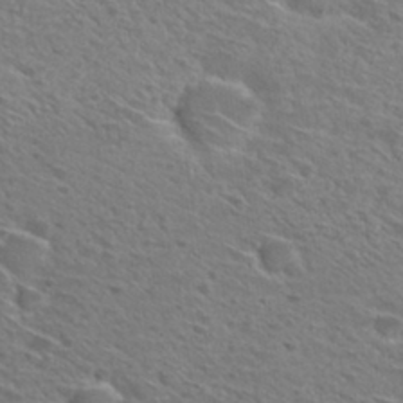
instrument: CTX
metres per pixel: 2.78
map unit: Hto
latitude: 29.9717
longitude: -47.0081
